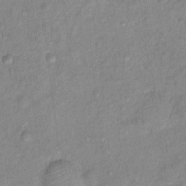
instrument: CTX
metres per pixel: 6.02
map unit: Hto
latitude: 12.0822
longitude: -37.8206
